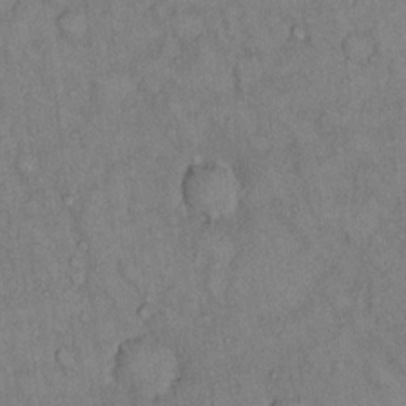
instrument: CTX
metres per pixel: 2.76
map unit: Hto
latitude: 11.9339
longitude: -60.9324
